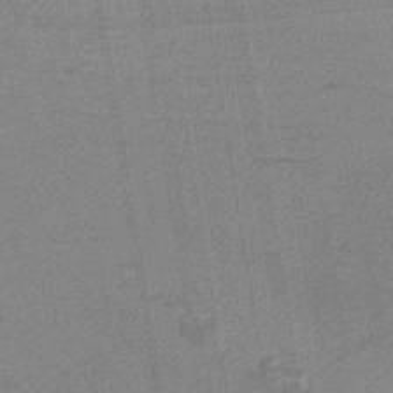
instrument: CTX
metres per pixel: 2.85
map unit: lHb
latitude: -38.7274
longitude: 54.7274
